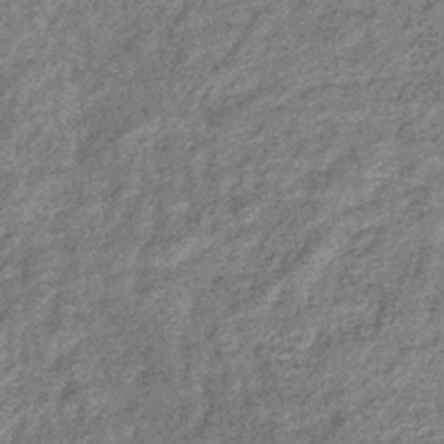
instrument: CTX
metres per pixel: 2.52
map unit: eHb
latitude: -36.8408
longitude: 80.0850
